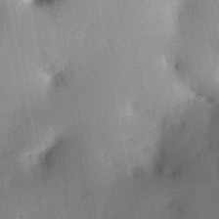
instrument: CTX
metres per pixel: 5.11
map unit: HNhu
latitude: 14.4790
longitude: 10.7463
